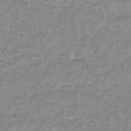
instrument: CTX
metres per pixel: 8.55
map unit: lHb
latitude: -40.5385
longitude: 71.2943
